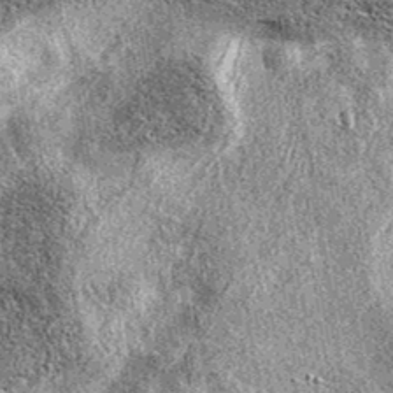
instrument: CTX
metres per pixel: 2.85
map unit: eAb
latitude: 37.9717
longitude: 105.9556
